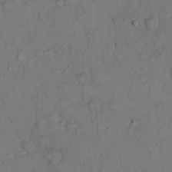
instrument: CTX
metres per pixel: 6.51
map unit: eHh
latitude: 20.1956
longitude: -60.0444
